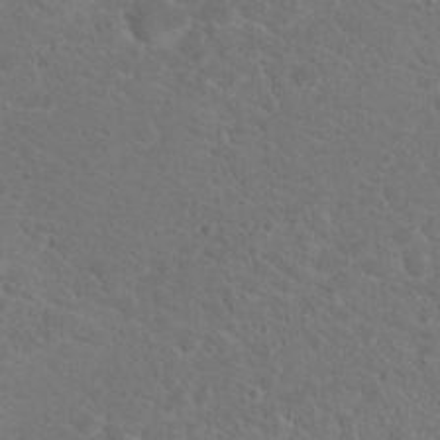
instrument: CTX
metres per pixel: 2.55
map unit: Hto
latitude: 18.7813
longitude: -37.1214
